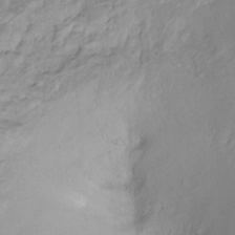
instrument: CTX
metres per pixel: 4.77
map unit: Ht
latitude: -9.7855
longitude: -39.1781
